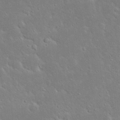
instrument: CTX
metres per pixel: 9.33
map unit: Nhu
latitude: 23.5182
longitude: -71.9528
